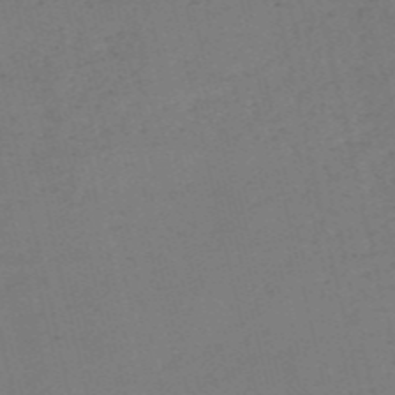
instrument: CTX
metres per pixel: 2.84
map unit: HNb
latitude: -55.0109
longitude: -41.9906
